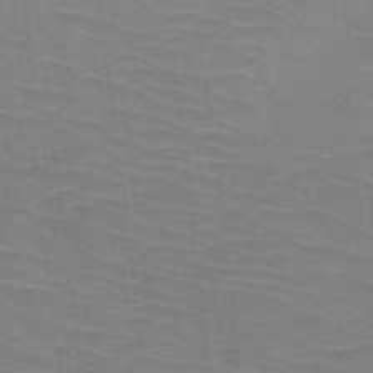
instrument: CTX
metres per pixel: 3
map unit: HNb
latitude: -47.4076
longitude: -45.7072
